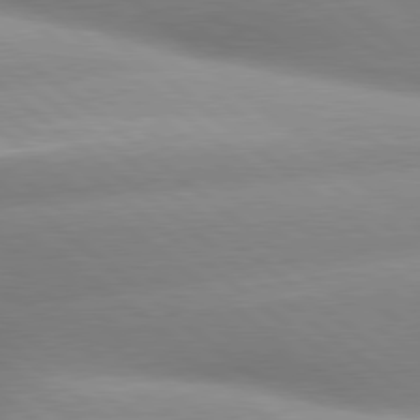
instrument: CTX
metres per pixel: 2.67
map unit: lApd
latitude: 80.1011
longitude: -160.2900
